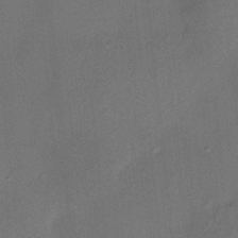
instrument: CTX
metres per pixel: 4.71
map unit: HNhu
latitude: 12.5735
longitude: 10.5007
